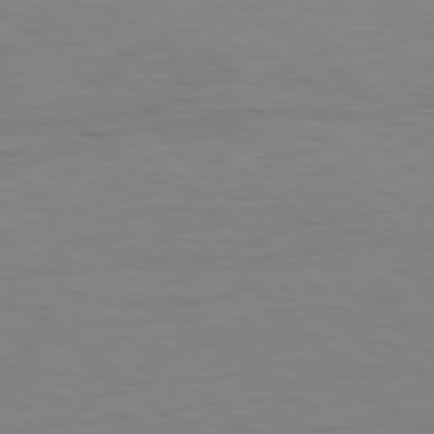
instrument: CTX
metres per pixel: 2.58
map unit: Hpe
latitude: 77.9150
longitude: -126.6491
